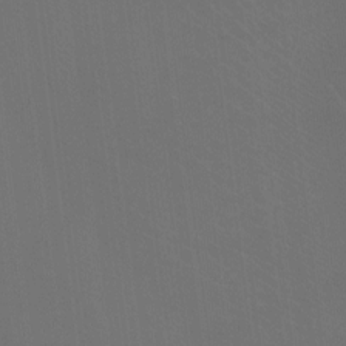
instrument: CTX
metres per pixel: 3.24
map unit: Ht
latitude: -8.5196
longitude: -38.7435
